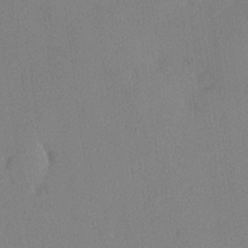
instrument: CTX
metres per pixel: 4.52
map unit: lHvf
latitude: 22.8002
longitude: 140.6896
